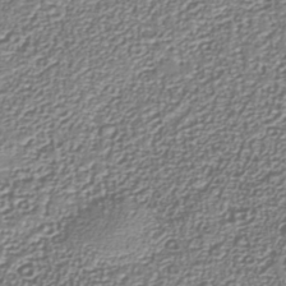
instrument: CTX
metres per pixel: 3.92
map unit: Nhu
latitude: -39.1242
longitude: -84.9703
